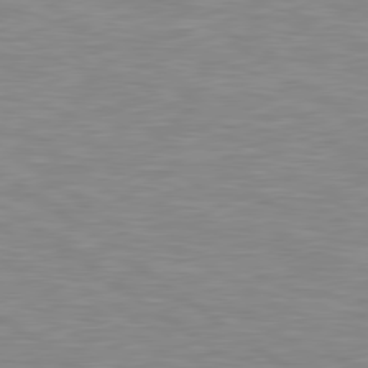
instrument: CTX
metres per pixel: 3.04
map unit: Hpe
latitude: 79.5182
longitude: -126.3278
